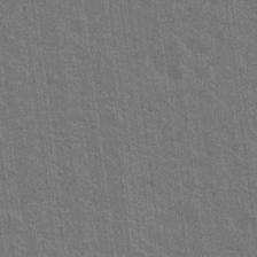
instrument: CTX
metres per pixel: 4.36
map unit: Nhu
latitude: 18.7057
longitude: -30.5357
